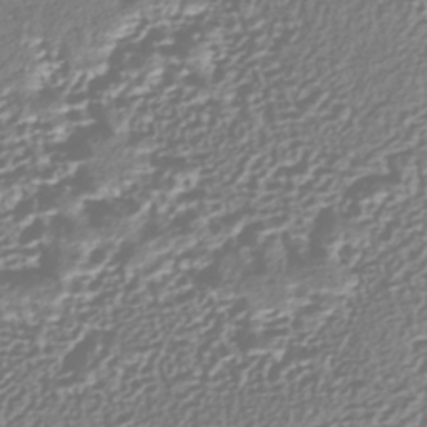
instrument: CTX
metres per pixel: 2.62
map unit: HNhu
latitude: -44.0661
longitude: 106.7463
